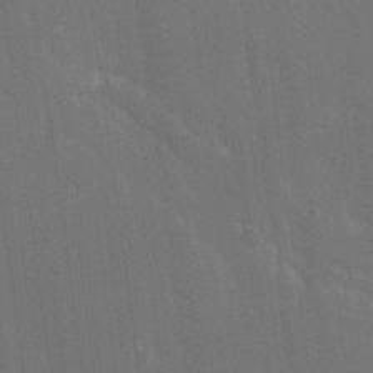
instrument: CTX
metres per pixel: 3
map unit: Ave
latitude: 20.2523
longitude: -136.8569
